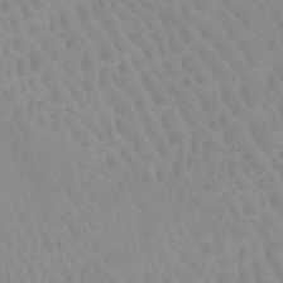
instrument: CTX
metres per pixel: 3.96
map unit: HNb
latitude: -52.5006
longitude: -51.2537
